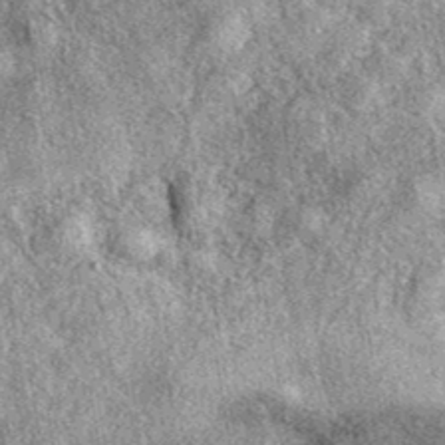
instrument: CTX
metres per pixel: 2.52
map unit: eAb
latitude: 39.0269
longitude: 107.0864
